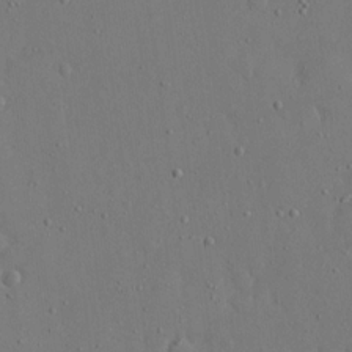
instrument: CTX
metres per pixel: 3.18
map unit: eHh
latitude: 15.9906
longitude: -71.0080
